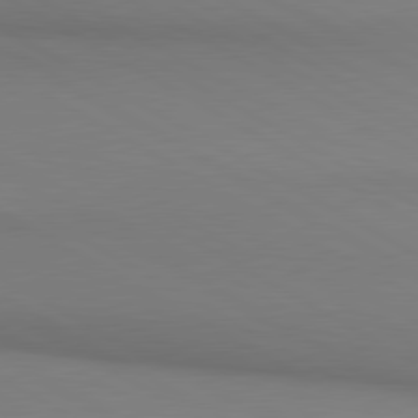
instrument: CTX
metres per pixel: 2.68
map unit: lApd
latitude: 80.5735
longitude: 146.8030
